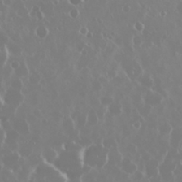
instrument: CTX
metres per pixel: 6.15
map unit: Nhu
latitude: 29.5560
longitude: -62.1578
